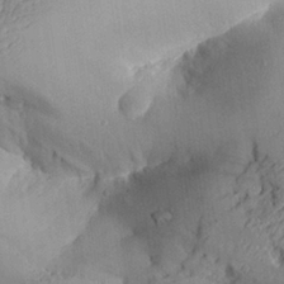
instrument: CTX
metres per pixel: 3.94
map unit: Aa
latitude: 27.3104
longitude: -129.8016
